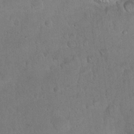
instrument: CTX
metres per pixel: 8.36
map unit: eHh
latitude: 22.3089
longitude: -58.5924
